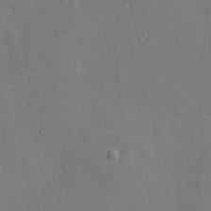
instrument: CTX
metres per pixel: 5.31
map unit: eHh
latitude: 5.2159
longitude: -68.2334
